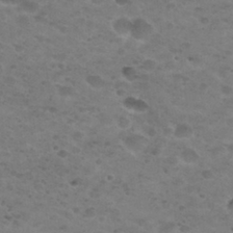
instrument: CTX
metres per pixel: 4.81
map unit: Nhu
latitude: 29.4615
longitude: -47.5371
